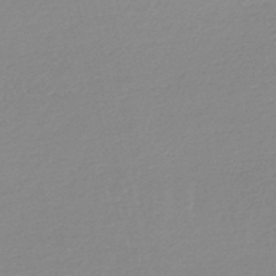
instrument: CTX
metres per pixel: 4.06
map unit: lHb
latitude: -46.1228
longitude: 65.1242
